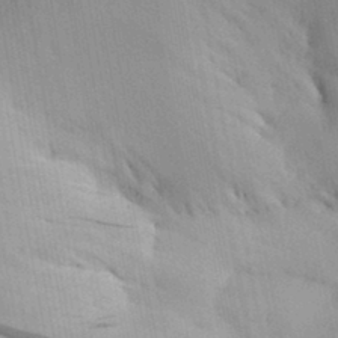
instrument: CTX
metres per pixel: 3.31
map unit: Aa
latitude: 30.1767
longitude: -142.8191
